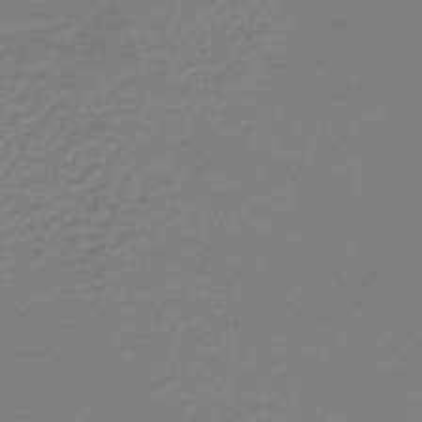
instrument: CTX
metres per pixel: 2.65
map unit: lHb
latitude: -41.5588
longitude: 60.5763
